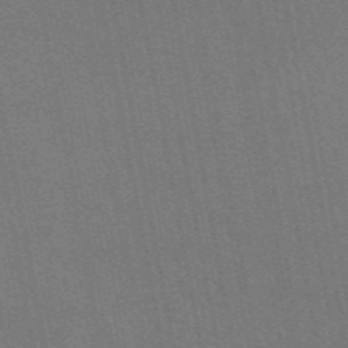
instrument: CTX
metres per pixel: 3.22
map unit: eAb
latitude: 46.7436
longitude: 121.9556
